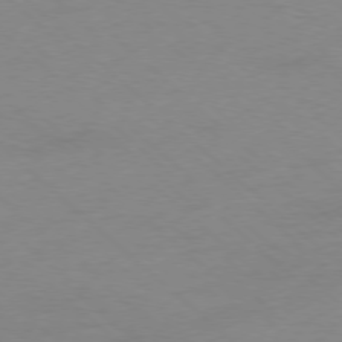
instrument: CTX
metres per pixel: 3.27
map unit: Ap
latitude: -78.2739
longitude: -70.6490
